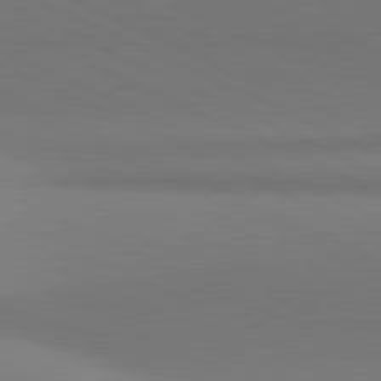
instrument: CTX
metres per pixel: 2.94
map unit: lApd
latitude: 81.1592
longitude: 144.5007
